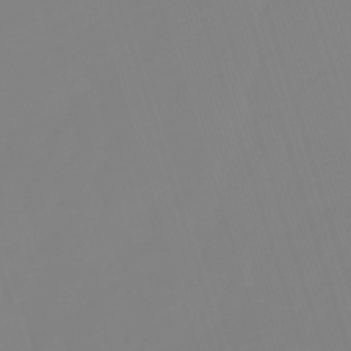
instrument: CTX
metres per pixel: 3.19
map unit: lHb
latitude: -49.5022
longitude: 81.8989
